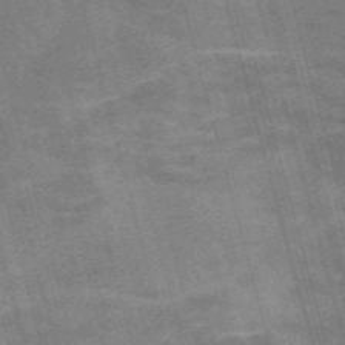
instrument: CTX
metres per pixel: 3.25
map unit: Nve
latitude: -59.3509
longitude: 65.4644
